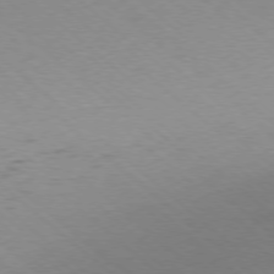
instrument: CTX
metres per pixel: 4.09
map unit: Ap
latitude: -78.0472
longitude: -96.9325
